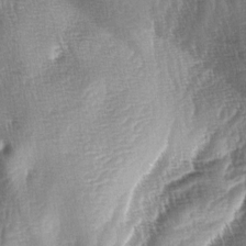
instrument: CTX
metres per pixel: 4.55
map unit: lAa
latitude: -4.6329
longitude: -127.5560
